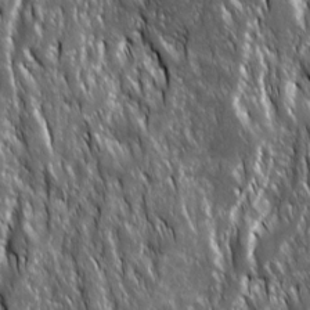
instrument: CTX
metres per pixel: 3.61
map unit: Ave
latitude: 15.4049
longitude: -133.8772
